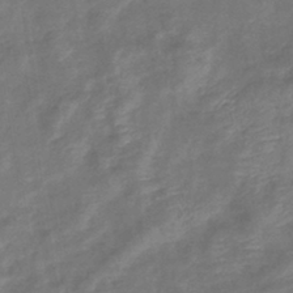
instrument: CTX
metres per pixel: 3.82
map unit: lHb
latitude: -41.5210
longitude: 78.9919
